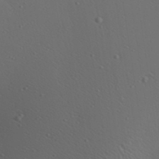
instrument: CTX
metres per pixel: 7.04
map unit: Aa
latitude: 23.1214
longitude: -138.2900
